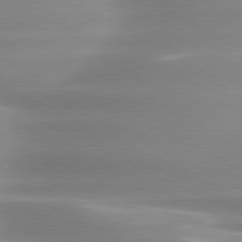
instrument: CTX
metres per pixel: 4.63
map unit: lApd
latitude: 79.6883
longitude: -120.6869
